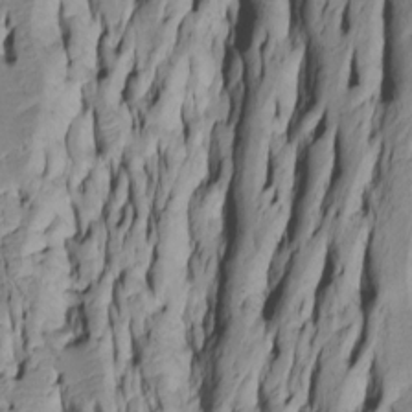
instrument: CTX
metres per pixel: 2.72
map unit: Htu
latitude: -5.6344
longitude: 152.0283
